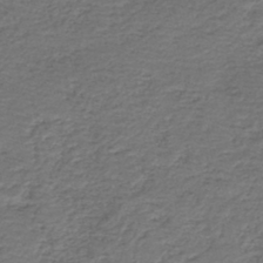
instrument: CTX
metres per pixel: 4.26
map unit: HNb
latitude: -43.4076
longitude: 50.6140
